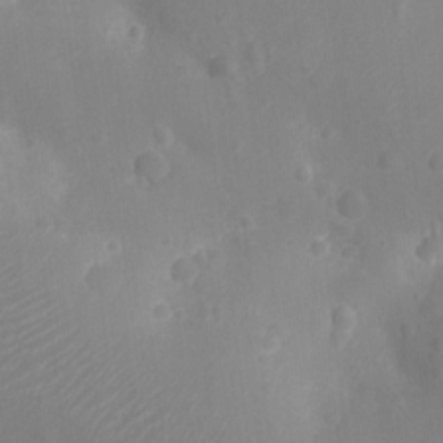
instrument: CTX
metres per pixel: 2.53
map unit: Ht
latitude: -10.5763
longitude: -22.9703
